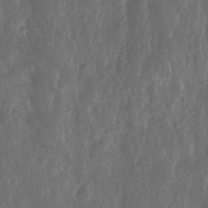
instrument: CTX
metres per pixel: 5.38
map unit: Aa
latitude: -8.2739
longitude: -77.5371
